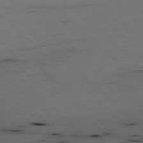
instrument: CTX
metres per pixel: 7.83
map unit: Hpe
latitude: -78.0661
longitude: 13.3510
